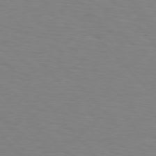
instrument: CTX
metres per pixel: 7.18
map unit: Hpe
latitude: 76.4979
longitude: -160.1389
